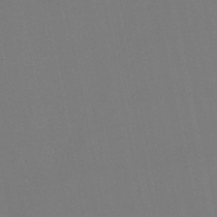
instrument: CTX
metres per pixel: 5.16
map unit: lHb
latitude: -47.3698
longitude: 61.2565
